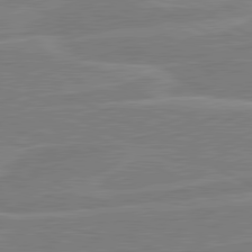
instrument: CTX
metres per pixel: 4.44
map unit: lApd
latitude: 80.8002
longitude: 120.9541
